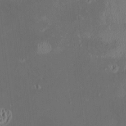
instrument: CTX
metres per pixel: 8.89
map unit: HNhu
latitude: 5.3104
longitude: 12.9920
